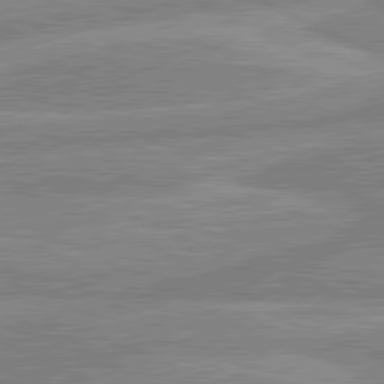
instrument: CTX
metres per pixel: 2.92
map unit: lApd
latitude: 80.7435
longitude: -170.1956
